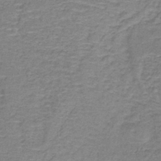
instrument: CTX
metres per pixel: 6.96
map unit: lHb
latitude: -39.0109
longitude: 59.9367
